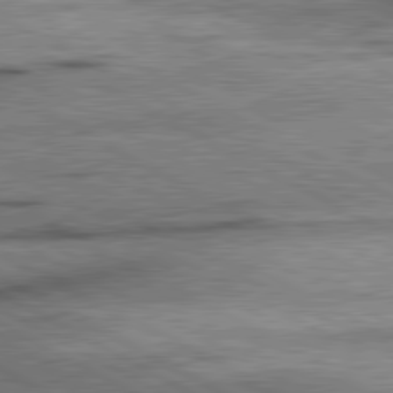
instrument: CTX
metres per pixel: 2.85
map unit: lApd
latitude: 80.8758
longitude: -157.2348
